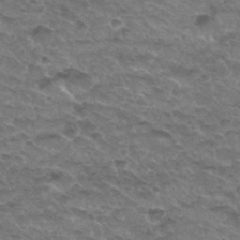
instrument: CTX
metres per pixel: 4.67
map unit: Hto
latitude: 33.0647
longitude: -48.3278
